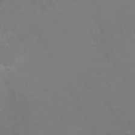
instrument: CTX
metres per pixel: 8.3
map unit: HNhu
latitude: -1.1432
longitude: -2.7435
